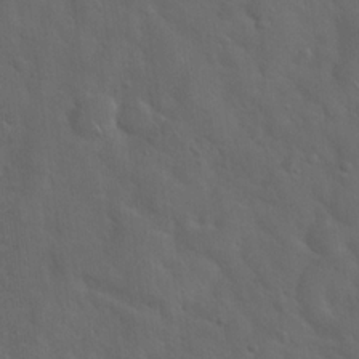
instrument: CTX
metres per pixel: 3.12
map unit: Hto
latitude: 19.0647
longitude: -53.9339
